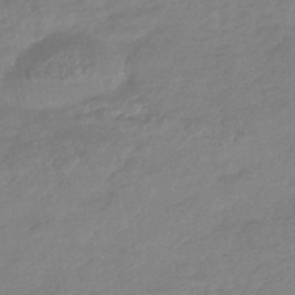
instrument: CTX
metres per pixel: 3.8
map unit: HNhu
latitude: -45.9178
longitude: 94.2361
